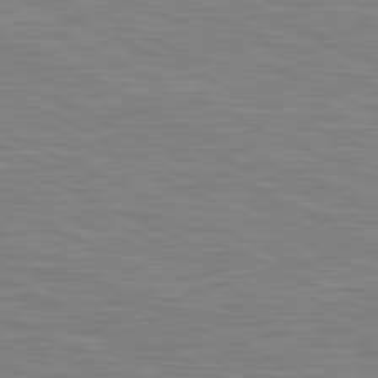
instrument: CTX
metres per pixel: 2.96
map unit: lApd
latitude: 81.2159
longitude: -170.0444
